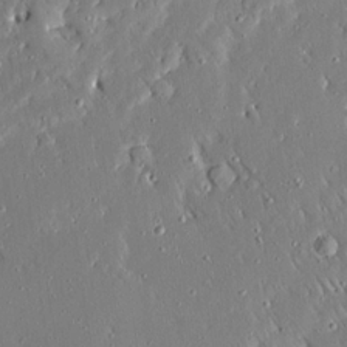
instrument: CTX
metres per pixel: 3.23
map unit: Ave
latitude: 16.7057
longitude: -140.7435
